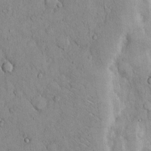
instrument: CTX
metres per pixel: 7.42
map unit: Hto
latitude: 12.6302
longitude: -58.0255
